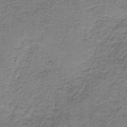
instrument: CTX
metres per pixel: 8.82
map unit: HNb
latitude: -36.6518
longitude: 54.0850
